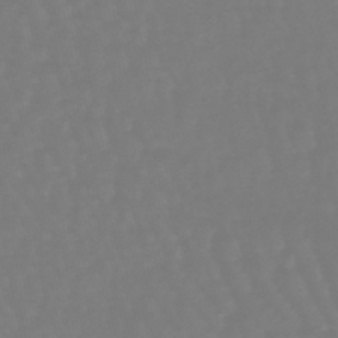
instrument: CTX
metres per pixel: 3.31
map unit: eHb
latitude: -46.3873
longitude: 81.1242
